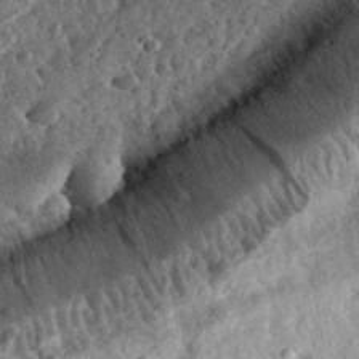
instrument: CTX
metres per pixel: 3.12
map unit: eHh
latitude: 34.3278
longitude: -79.0270
